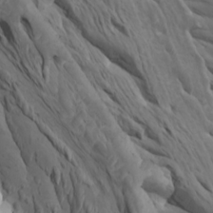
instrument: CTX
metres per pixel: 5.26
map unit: Htu
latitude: -3.9745
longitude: -72.9325
